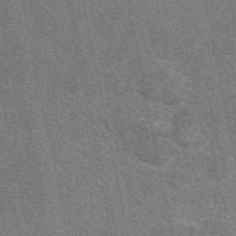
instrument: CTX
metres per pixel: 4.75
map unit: eAb
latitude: 48.8569
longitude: 116.0849
